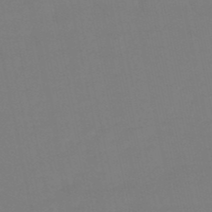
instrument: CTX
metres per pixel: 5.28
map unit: eHb
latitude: -50.0661
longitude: 77.3132
